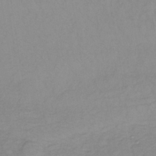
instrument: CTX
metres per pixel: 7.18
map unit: lHb
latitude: -36.3306
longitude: 70.4818
